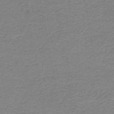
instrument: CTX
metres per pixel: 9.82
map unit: HNb
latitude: -44.6141
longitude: 52.4818
